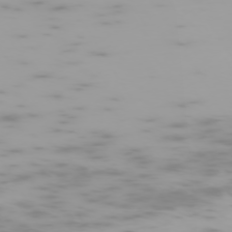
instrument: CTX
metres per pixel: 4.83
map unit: Hpe
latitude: -73.9178
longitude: 4.5007
